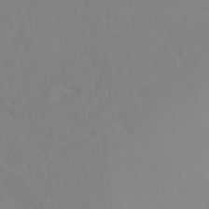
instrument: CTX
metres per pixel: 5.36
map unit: Ht
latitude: -10.1417
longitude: -39.7072
